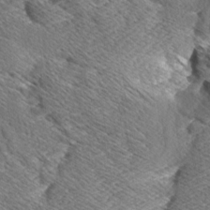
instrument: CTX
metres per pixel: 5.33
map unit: Aa
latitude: 8.6680
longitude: -134.6868
